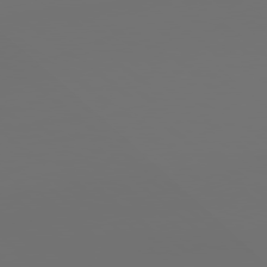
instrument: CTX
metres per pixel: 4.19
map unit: Hpe
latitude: 78.5168
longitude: 177.4077
